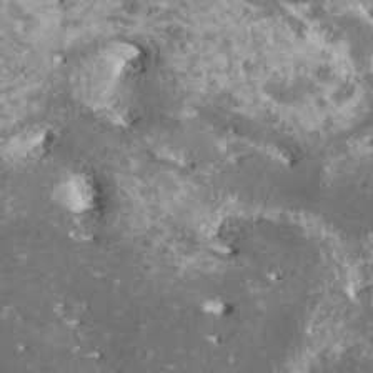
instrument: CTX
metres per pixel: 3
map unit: HNhu
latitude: 1.6127
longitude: 6.5574
